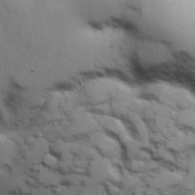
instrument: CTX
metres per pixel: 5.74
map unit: Hve
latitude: 24.4034
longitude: 148.9164
